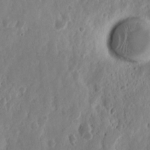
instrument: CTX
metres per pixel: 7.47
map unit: Nhu
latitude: 13.9717
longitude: -73.0081
